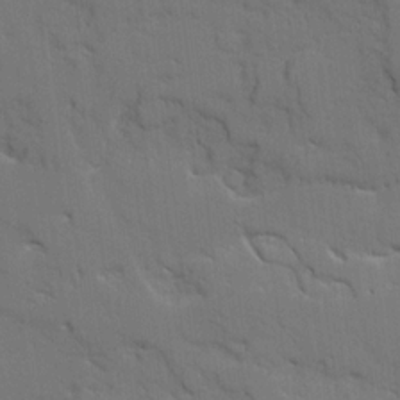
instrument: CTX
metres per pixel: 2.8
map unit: Ave
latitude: 18.5356
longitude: -128.5546
